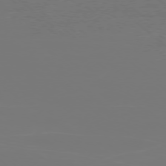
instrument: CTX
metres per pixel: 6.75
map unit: Ap
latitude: -78.2928
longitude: -96.8947
